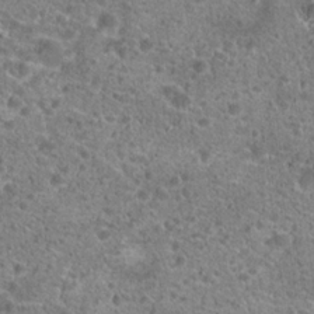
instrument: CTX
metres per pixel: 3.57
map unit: Hto
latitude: 20.8758
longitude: -42.1389
